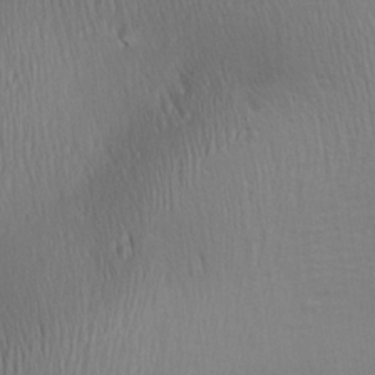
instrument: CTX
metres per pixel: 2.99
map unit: Aa
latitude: 25.9150
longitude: -136.6869
